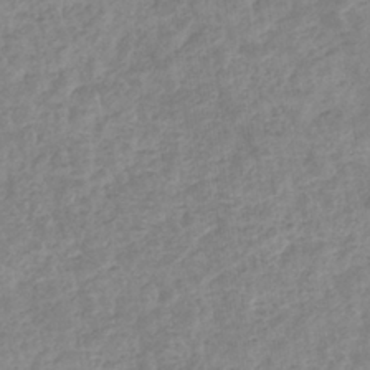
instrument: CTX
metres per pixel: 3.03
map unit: eHb
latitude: -35.6155
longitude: 77.1242
